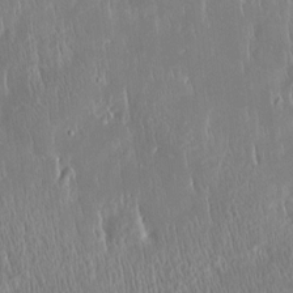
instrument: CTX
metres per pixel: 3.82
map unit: Htu
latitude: -4.5384
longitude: 174.0472
